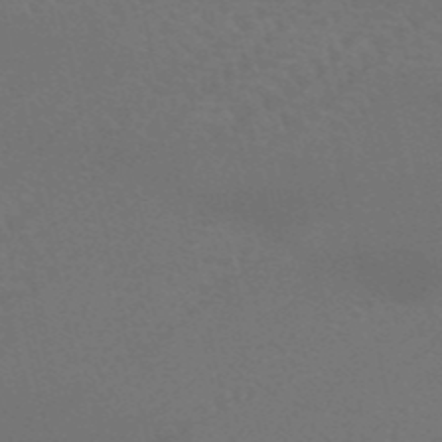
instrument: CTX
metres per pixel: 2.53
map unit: HNb
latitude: -52.9730
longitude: -51.0269
